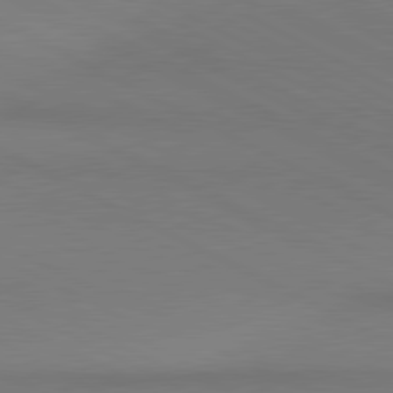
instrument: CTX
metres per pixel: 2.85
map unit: lApd
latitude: 80.7246
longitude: 145.2187
